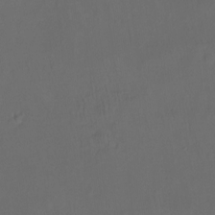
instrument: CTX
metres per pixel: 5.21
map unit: Hto
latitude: -12.8597
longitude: -40.9702
